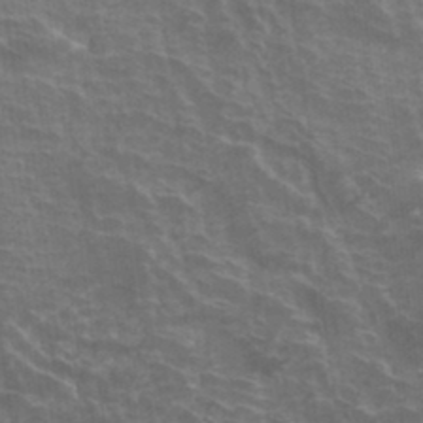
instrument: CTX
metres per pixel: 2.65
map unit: Hto
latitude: 33.5749
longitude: -44.2333
